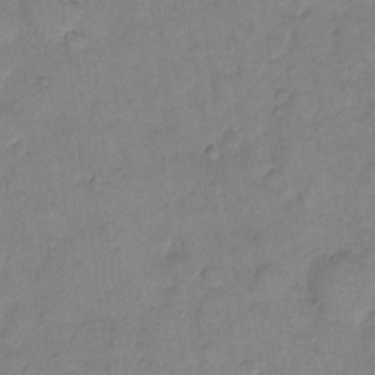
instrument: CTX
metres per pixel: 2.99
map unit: eHh
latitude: 10.9703
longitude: -64.2711
